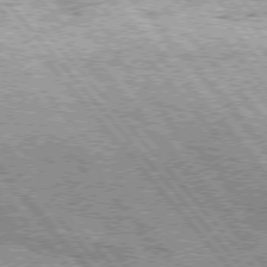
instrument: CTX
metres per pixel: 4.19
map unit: Hpe
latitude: 75.4615
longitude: -157.6127
